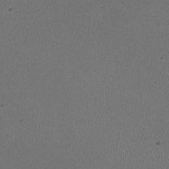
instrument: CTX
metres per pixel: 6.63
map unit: HNhu
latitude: -2.7652
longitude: -2.7246
